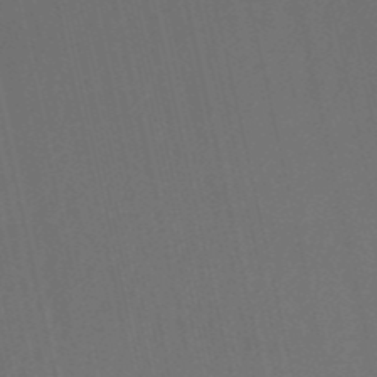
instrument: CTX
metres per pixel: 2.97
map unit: eHb
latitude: -51.4643
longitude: 77.2376
